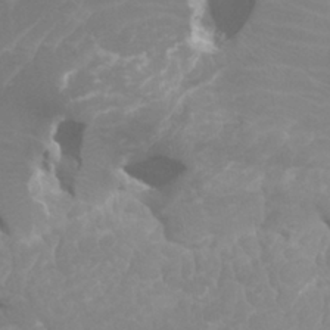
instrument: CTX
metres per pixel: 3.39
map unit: HNhu
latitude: 2.2333
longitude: -1.5560
